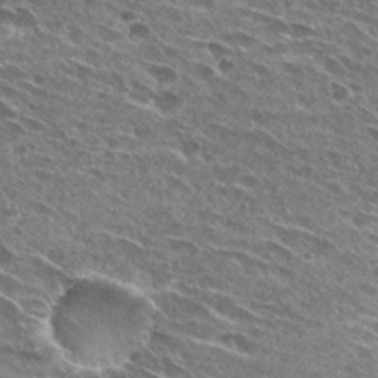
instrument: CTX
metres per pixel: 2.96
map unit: Hto
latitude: 27.4993
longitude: -43.7450
